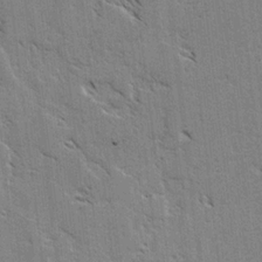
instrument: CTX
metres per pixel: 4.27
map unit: lAvf
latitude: -4.5196
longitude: -113.0458
